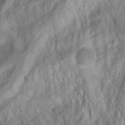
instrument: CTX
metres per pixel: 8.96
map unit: Nhu
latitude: -1.4077
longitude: -74.3278
